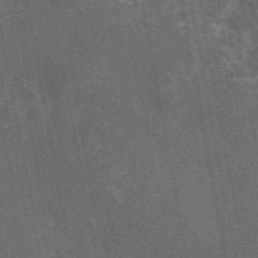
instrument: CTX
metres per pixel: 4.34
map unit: eAb
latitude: 46.3845
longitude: 108.5385
